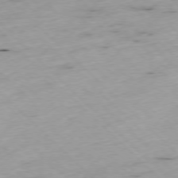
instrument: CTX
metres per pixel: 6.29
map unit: Ap
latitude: -77.3699
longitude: -60.8569
